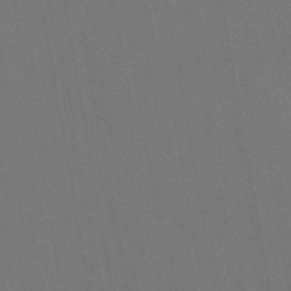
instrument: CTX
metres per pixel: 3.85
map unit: lHb
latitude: -47.8800
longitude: 73.2187
